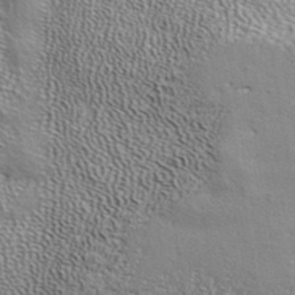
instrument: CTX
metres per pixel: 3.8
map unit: ANa
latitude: 39.5371
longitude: 24.8786
